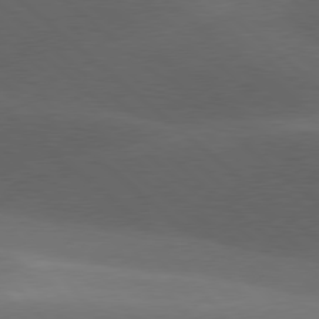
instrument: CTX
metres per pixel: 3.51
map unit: lApd
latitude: 78.1011
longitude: -52.3467
